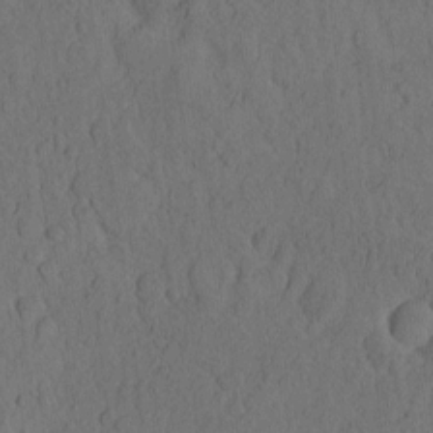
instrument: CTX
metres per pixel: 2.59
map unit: eHh
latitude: -1.6911
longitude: 17.2943
